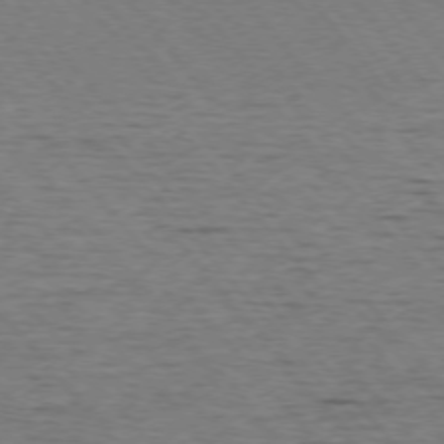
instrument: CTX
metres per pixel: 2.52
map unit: Ap
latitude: -76.1606
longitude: -95.5938
